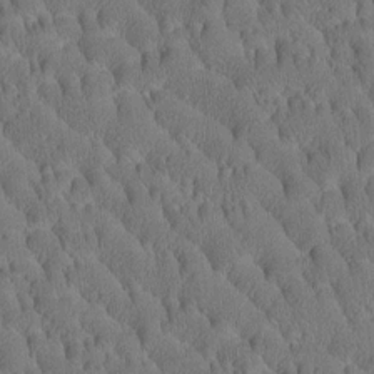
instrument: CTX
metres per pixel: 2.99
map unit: Htu
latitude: -3.4265
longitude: 172.6707
